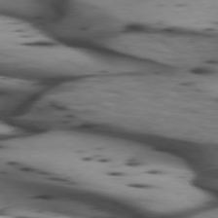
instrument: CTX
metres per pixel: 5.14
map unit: lApd
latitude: 74.2712
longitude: -64.5546
